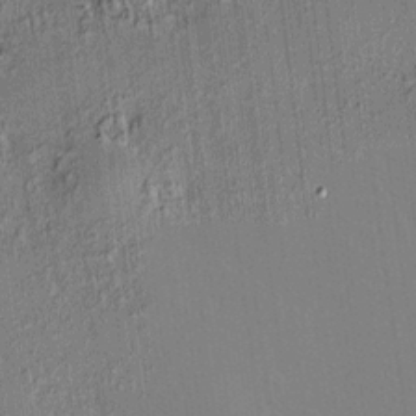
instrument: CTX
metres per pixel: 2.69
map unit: HNhu
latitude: 7.5938
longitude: 14.1795
